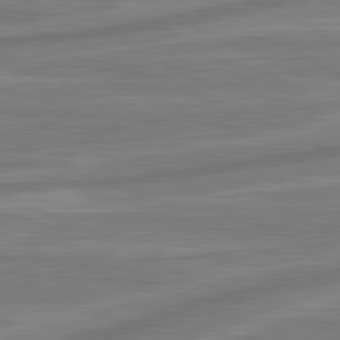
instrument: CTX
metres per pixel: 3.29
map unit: lApd
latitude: 81.4804
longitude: -174.5357
